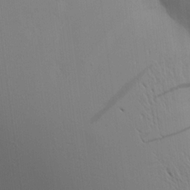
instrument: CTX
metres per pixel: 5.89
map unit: Aa
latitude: 16.6679
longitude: -147.7261
